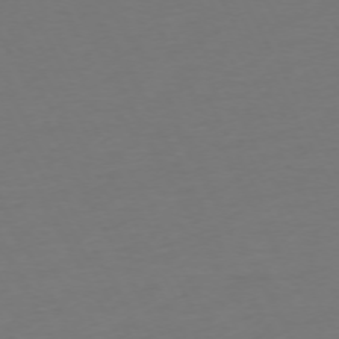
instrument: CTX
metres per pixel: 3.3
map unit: Ap
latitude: -74.3307
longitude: -69.6883
